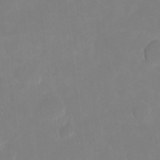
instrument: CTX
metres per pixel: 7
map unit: eHh
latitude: 5.0458
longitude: -66.3467
